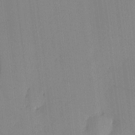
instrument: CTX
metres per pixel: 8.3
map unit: eHh
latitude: -3.9745
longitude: 17.5211
